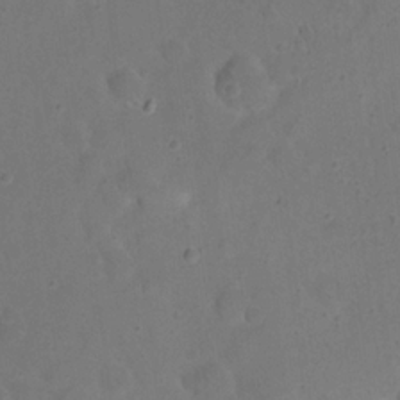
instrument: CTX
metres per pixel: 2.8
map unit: eHh
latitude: 20.8380
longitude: -61.8583
